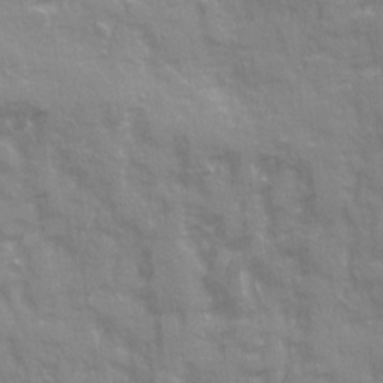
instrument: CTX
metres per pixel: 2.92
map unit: Ave
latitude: 20.4412
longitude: -132.6868
